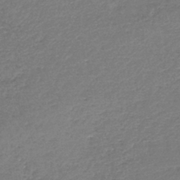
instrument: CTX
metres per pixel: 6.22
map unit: lHb
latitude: -44.5952
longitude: 59.1620
